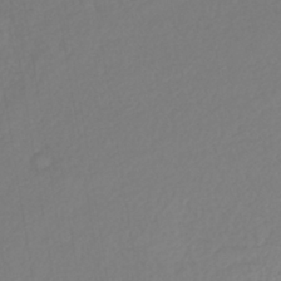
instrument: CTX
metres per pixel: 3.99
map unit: lHb
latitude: -39.1620
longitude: 68.4251
